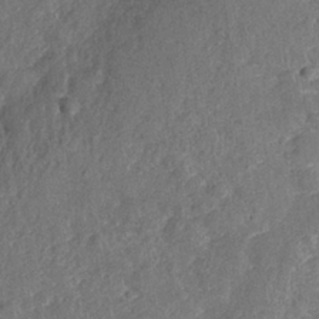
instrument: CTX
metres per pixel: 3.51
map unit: Nhe
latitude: -36.1605
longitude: -176.9325
